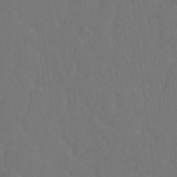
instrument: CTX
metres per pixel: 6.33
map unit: Hto
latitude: -2.7085
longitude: -34.6868
